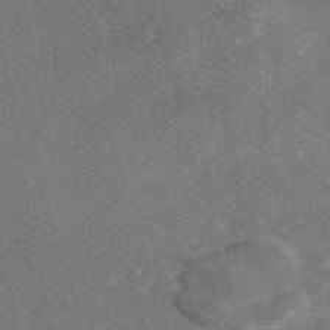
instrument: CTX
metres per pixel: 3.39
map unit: eAb
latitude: 46.6113
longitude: 113.5966
